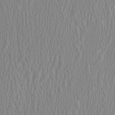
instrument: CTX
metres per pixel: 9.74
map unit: HNhu
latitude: 0.8191
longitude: -0.1766
